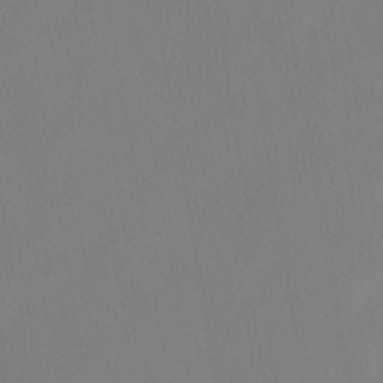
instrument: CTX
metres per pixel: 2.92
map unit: HNhu
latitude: -41.7666
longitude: 101.1809
